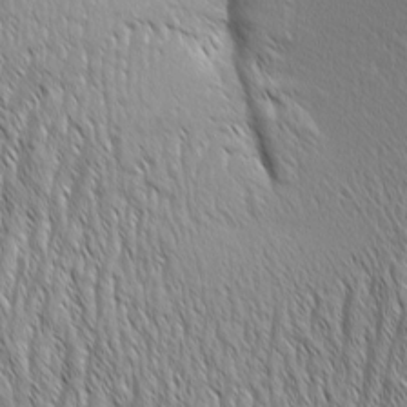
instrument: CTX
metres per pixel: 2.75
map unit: Aa
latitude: 6.9325
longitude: -130.0255
